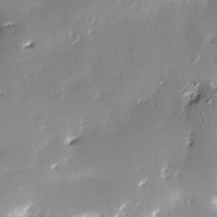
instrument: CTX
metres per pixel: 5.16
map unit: Nve
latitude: -7.8800
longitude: 173.0864
